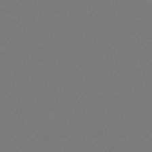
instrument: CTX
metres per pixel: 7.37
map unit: HNb
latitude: -47.2943
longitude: 57.2187
